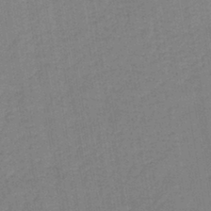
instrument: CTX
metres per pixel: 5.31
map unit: lHb
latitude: -41.4454
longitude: 60.7652
